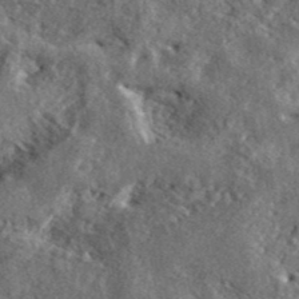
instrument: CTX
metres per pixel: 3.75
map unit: lHvf
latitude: 41.8394
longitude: -89.0459
